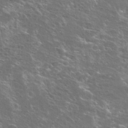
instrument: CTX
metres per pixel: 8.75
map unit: Hto
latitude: 25.7827
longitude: -44.7624
